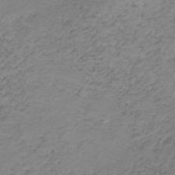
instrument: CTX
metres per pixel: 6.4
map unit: HNb
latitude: -32.9542
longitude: 60.6141
